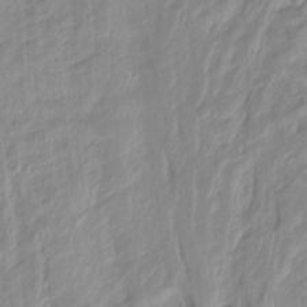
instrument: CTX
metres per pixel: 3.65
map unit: Nhu
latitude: -8.6140
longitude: -44.4601
